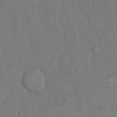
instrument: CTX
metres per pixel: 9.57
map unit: Hto
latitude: 9.7072
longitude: -60.7435
